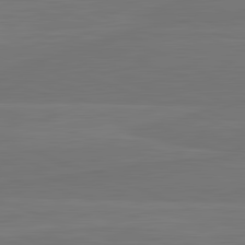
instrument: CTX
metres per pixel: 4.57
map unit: lApd
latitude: 82.5167
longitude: 165.2376
